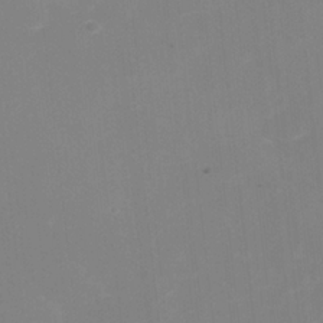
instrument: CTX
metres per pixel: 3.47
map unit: Nhe
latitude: -35.3699
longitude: -144.2900
